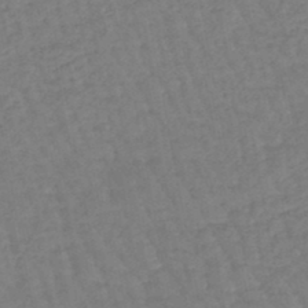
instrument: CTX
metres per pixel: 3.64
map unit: eHb
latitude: -45.8989
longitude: 80.7841
